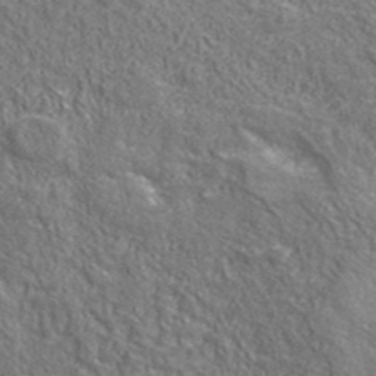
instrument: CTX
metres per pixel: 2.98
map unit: eHh
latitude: 42.7246
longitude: -89.7261
